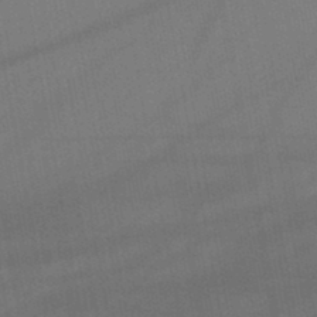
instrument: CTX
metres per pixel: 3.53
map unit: lHb
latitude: -46.5762
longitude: 71.5777
